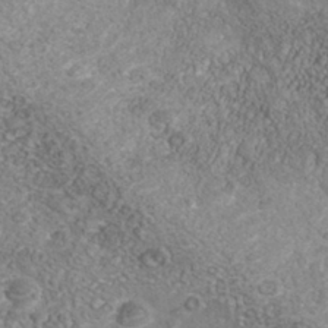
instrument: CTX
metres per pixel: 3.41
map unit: Nhe
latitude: -41.4265
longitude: -109.8961
